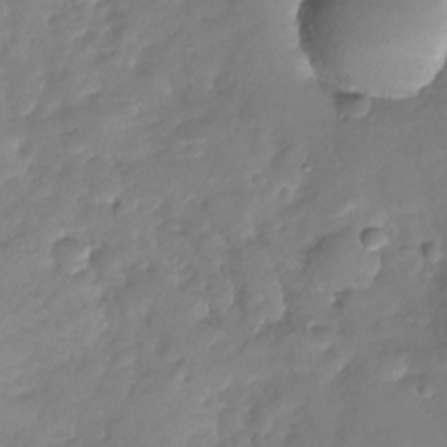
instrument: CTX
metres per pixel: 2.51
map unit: Nhu
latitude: -28.5574
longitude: -61.7071
